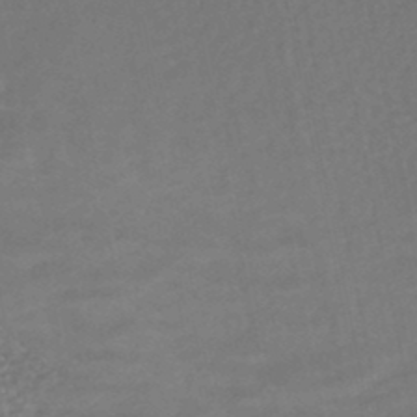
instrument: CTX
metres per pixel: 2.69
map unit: HNhu
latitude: -47.2943
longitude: 98.2172
